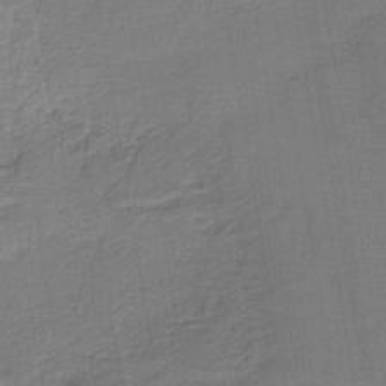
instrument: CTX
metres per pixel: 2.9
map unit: HNb
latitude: -41.7477
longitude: 50.7652
